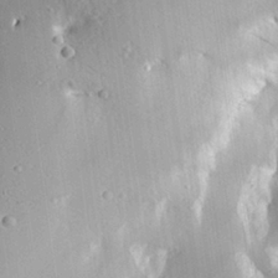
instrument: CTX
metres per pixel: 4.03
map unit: Aa
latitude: 26.8569
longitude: -130.5546
